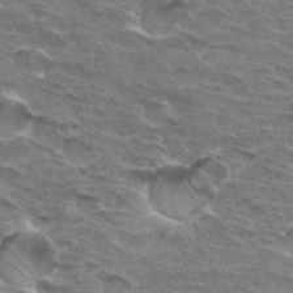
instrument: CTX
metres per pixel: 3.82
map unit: Hto
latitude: 32.6302
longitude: -45.1214
